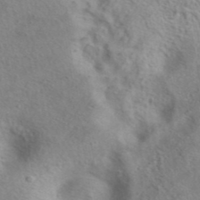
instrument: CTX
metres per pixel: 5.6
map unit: eAb
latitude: 41.0458
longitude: 104.6518
